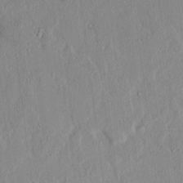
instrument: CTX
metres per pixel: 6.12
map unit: lAvf
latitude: 7.3671
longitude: 168.2739
